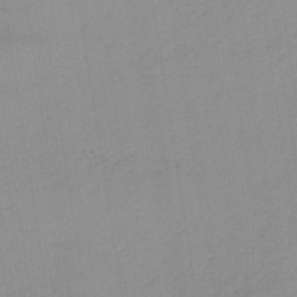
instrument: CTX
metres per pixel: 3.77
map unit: lHb
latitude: -35.8611
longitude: 73.0864
